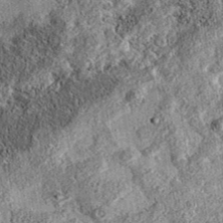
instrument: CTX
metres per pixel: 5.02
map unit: eAb
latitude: 36.4223
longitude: 108.7463
